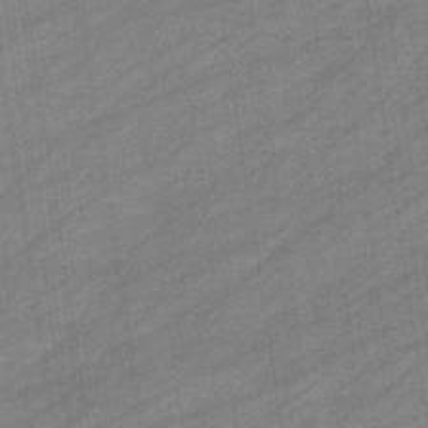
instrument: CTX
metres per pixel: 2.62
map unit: eHb
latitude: -37.3698
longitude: 77.7100
